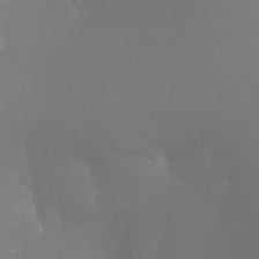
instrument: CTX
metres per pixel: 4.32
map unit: Nhu
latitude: -12.6896
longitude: -65.1593
